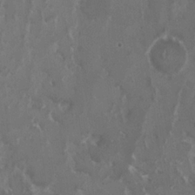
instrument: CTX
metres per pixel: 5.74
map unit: HNhu
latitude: 1.1403
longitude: -3.8583
